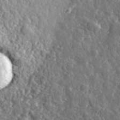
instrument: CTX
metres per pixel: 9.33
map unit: eHh
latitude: 35.1592
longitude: -80.3089
